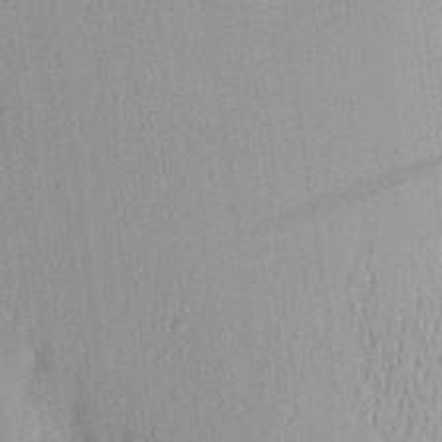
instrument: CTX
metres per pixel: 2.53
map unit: Aa
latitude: 21.9528
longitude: -144.8191
